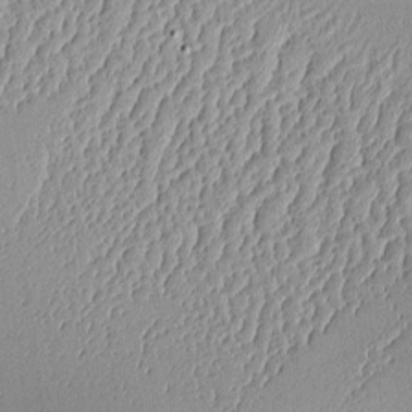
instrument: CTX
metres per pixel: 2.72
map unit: Aa
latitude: 10.0444
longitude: -128.6112
